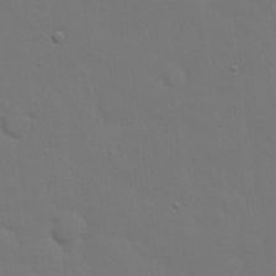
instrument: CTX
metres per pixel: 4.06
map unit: eHh
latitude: 18.8002
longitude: -66.7624
